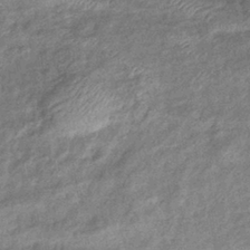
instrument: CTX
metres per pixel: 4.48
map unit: eHb
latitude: -39.8234
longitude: 81.0109
